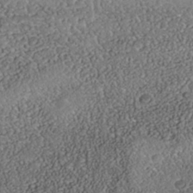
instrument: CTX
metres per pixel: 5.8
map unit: Nhe
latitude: -39.5588
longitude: -117.7828
